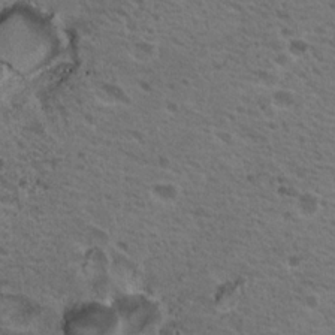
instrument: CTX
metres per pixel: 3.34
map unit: Nhu
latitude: 19.7638
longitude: -31.4994
